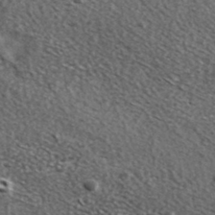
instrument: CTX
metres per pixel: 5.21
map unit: ANa
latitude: 39.4426
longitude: -90.8758
